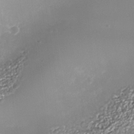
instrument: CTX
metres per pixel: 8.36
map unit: Nhe
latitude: -35.9178
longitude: -92.1011
